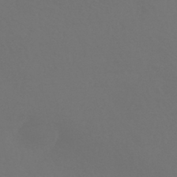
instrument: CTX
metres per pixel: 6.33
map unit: HNhu
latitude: -43.8422
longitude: 94.2550
